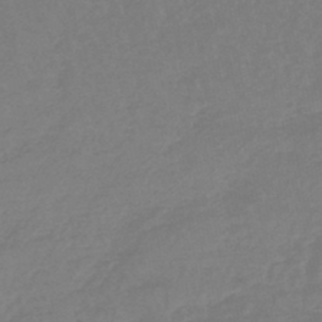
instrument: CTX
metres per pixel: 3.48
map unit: lHb
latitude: -44.8030
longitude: 69.3320
